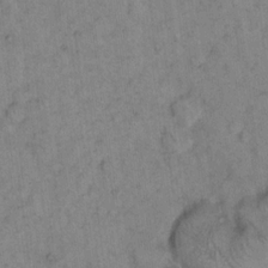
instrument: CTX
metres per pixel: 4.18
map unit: eHh
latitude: 15.0648
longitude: -64.9892
